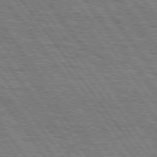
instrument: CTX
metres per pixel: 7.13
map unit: Hpe
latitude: 75.2348
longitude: -152.3656
